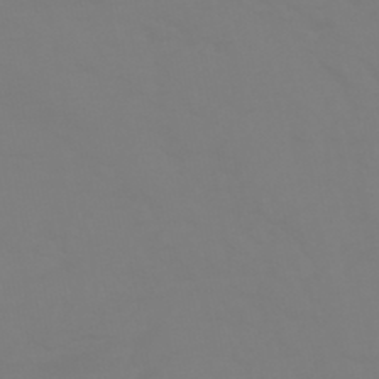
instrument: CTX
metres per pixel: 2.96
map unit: HNhu
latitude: -46.2172
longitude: 90.5763
